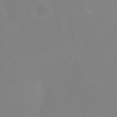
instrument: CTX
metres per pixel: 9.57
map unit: eHh
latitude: 23.9906
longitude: -65.8961
